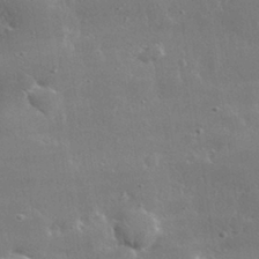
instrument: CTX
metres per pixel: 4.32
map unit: lHvf
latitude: 31.1215
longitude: -89.4238
